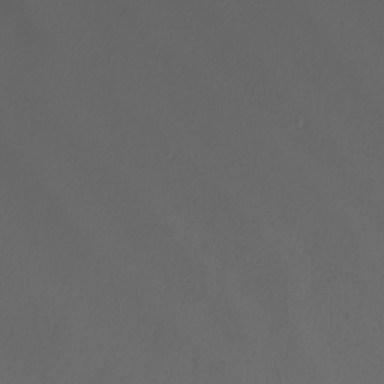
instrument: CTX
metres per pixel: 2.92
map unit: Nhu
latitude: -5.9745
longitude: -93.9717
